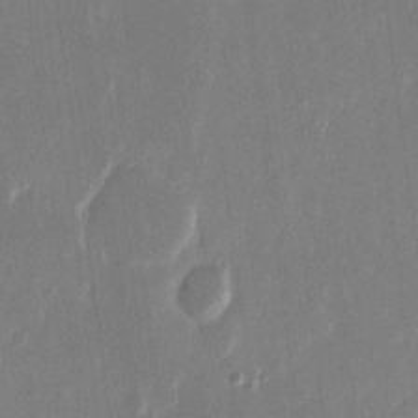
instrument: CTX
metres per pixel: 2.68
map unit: eHh
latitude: 14.7058
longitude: -70.2144
